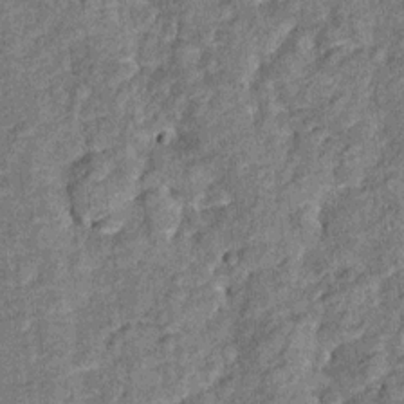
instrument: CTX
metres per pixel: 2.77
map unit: Ht
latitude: 9.6505
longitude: -38.5924
